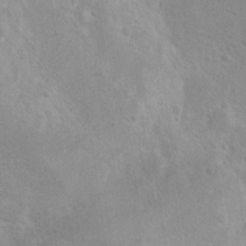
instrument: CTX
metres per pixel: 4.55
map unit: Nhu
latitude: 9.6505
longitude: -23.2537
